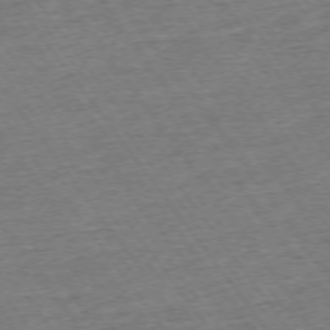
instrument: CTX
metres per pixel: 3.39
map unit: Ap
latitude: -74.8030
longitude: -88.7247
